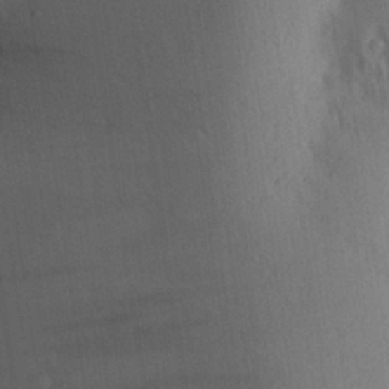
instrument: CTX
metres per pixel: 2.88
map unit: Aa
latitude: 27.5938
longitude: -148.1200
